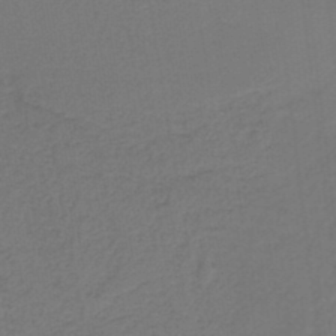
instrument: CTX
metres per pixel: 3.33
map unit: HNb
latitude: -42.3306
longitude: 51.2754
